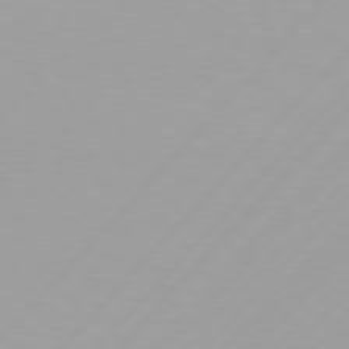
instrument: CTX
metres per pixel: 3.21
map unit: Hpe
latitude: 77.0269
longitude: -138.1578
